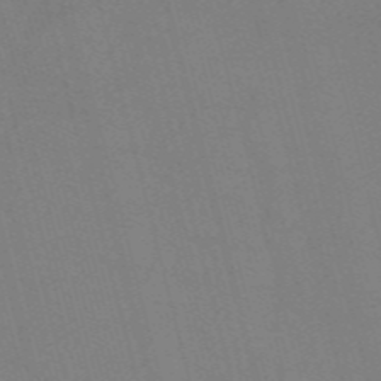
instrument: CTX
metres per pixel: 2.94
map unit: Nve
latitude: -58.7841
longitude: 61.7289
